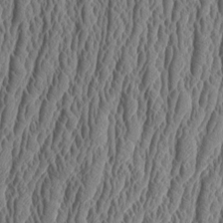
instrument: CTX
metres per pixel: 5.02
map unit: Aa
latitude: 9.5182
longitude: -129.7449
